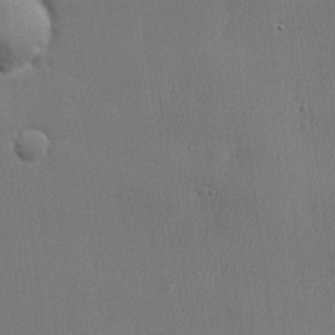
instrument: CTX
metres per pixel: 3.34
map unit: lHvf
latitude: 23.8772
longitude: 141.3132
